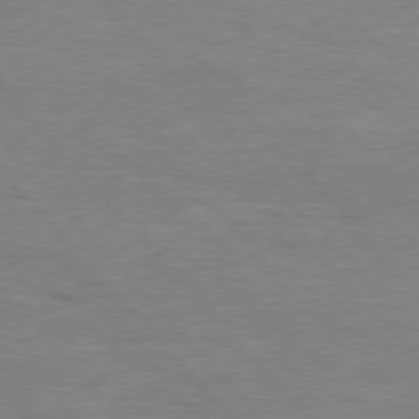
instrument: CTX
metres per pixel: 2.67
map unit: Hpe
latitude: 76.5545
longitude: -151.8772
